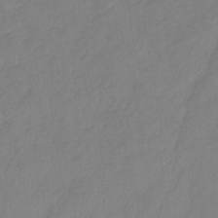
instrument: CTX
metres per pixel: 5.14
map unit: lHb
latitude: -41.9178
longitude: 81.1809
